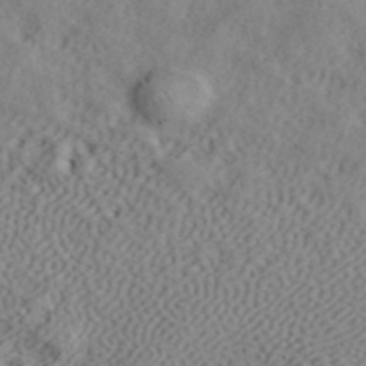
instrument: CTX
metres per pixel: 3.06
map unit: ANa
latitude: 42.5735
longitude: 55.0864
